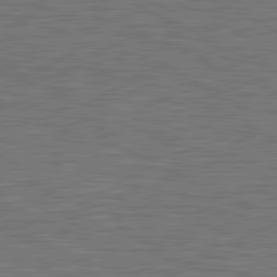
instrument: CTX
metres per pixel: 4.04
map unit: lApd
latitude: 81.1970
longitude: -171.8583
